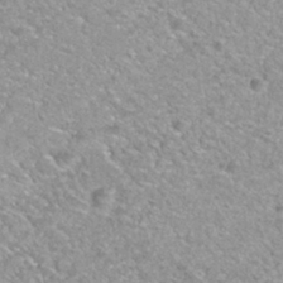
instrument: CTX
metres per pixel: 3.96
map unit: Nhu
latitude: 30.6113
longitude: -48.6490
